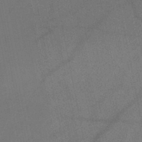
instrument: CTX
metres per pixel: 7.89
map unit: HNb
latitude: -47.9178
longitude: -40.1010
